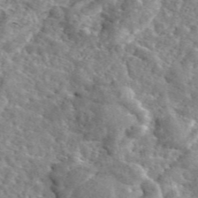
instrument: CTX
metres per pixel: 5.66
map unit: eAb
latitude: 45.7827
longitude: 111.5210
